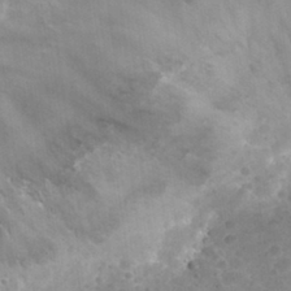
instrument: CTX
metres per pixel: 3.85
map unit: Nhu
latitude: 31.1592
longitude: -53.1214
